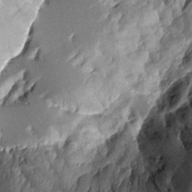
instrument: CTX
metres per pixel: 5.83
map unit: Aa
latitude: 12.3656
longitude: -126.0255
